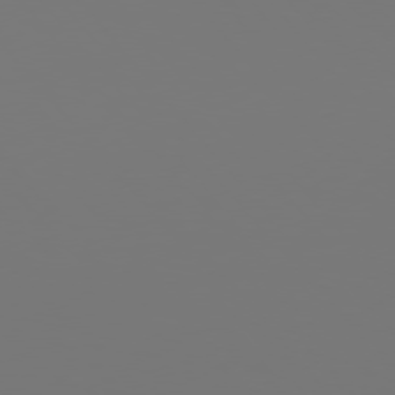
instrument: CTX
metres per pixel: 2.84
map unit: Hpe
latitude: 76.2900
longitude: -135.0647
